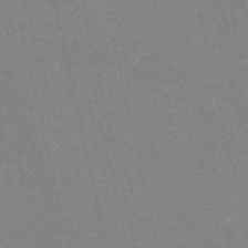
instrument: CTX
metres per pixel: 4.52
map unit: HNb
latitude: -54.6708
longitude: -38.2900
